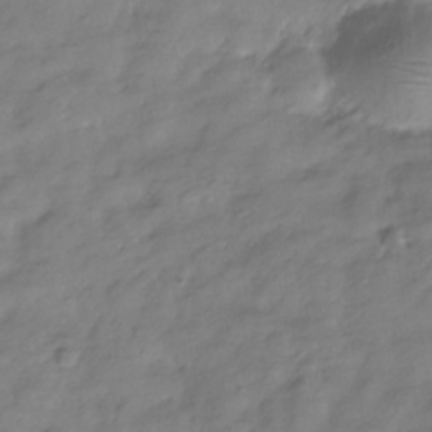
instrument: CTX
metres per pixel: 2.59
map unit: Hve
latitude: -32.2173
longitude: 91.5966
